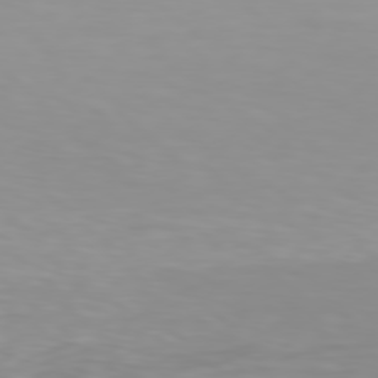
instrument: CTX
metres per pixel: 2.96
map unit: Hpe
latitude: 78.0633
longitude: -137.9906
